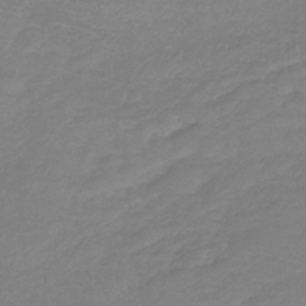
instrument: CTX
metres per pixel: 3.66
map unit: lHb
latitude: -41.0675
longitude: 74.1417
